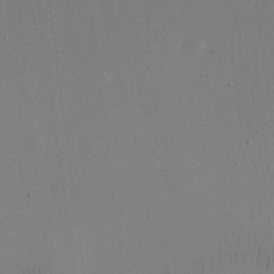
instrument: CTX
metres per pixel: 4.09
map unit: eHh
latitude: 16.0822
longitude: -69.9528
